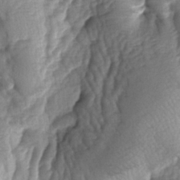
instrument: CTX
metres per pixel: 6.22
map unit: lAa
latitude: -6.7652
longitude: -126.3090
